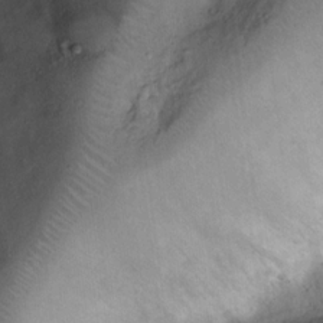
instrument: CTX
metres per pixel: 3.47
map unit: Ht
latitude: 14.5924
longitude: -41.0269
